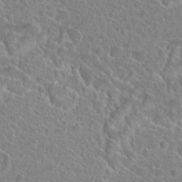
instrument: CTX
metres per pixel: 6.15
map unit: Hto
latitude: 23.1592
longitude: -45.7449
